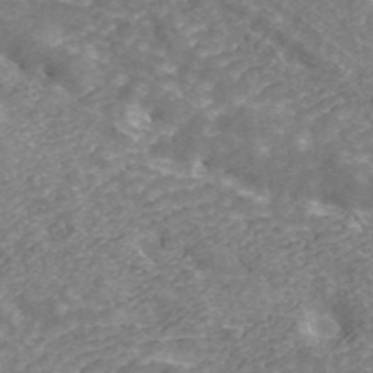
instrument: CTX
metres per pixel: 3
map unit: ANa
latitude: 43.1970
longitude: 25.5021
